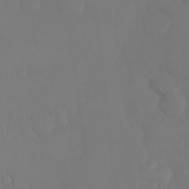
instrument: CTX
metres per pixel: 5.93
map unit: Ht
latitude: -10.2362
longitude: -45.8394
